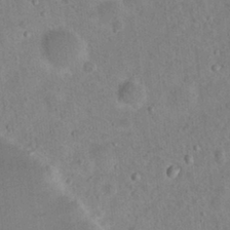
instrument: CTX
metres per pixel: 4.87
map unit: Hto
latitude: 16.0633
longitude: -35.3481
